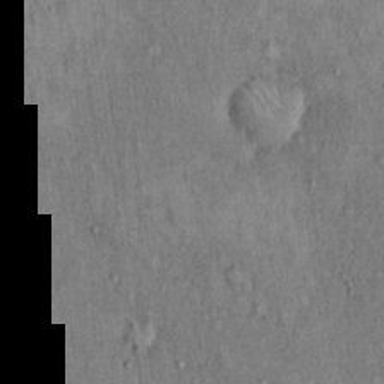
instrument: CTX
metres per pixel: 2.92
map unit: Hto
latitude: 15.4238
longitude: -61.1781
